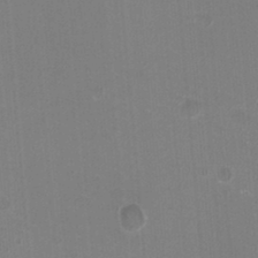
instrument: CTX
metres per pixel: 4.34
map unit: HNhu
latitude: -2.1605
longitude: -1.6882
